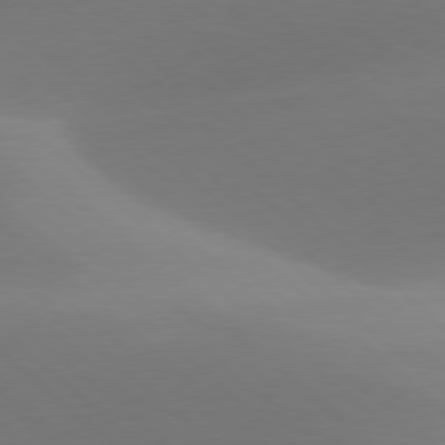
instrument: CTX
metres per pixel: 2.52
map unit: lApd
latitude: 78.1956
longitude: -50.6301
